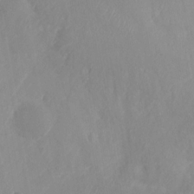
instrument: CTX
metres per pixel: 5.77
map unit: Ht
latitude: -14.6897
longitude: -41.7449
